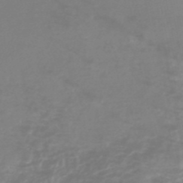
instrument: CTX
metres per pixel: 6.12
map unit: lHb
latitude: -48.2362
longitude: 72.2172
